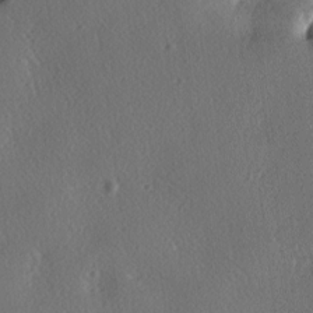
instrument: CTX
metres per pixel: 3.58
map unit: lAa
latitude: -6.0661
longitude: -124.6302
